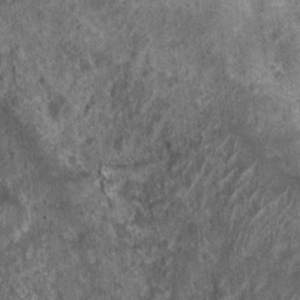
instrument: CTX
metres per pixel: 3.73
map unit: Nhu
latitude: 7.8394
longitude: -20.1955
